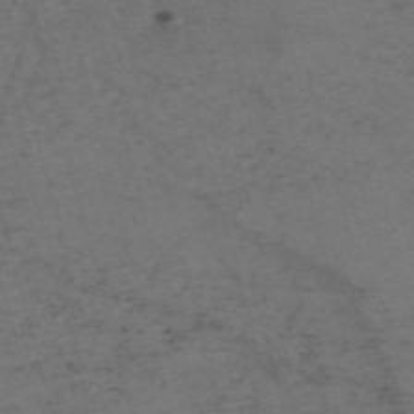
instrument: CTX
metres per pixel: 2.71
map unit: Nve
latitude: -59.1809
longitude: 51.4832
